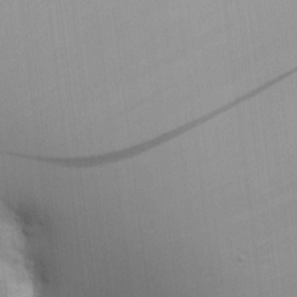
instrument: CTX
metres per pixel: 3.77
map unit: HNhu
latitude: 13.1781
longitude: 11.5588
